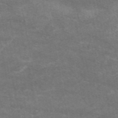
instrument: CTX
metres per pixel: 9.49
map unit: eAb
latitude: 48.5924
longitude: 122.7463
